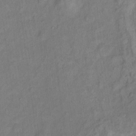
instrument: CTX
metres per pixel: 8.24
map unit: Ht
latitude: 14.2901
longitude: -40.2711
